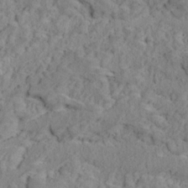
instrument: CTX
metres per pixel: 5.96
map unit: Ave
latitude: 18.5356
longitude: -135.1970
